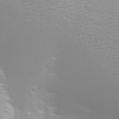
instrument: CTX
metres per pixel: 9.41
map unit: Nhu
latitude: -6.7841
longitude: -79.6694
